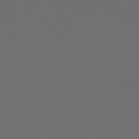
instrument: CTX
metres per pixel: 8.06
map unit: Hpe
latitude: 76.3089
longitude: -140.6112
